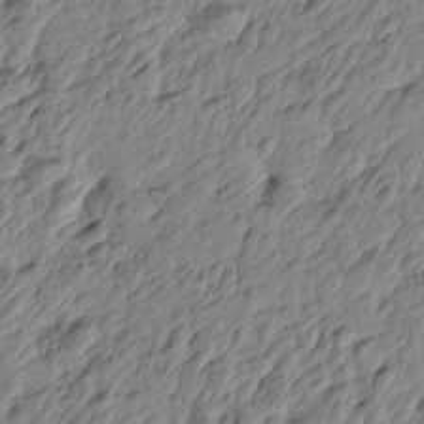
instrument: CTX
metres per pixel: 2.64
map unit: Htu
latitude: -4.1416
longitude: 178.9541
